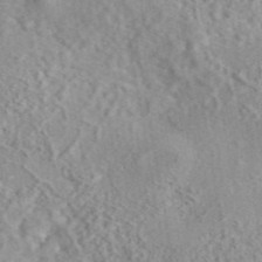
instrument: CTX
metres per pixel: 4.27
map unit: eAb
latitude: 44.0822
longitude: 116.9352
